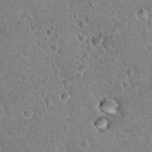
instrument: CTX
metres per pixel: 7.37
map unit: Hto
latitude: 21.6883
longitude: -47.7072
